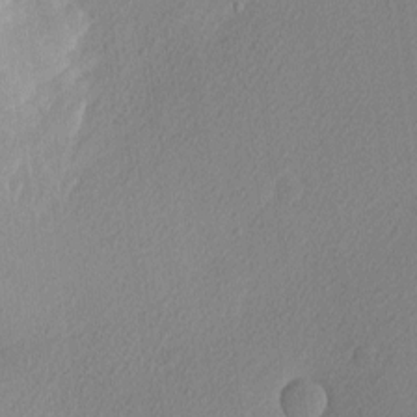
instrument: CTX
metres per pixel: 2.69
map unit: Nhu
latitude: 1.0836
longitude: -77.4048
